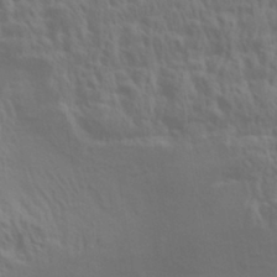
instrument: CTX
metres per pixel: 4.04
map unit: Aa
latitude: 31.5183
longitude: -135.6694
